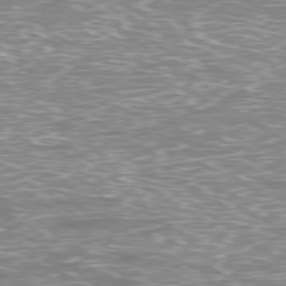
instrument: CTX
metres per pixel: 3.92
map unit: Ap
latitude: -78.8786
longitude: -61.8016
